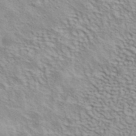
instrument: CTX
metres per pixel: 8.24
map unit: ANa
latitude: 42.7624
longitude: 54.7463
